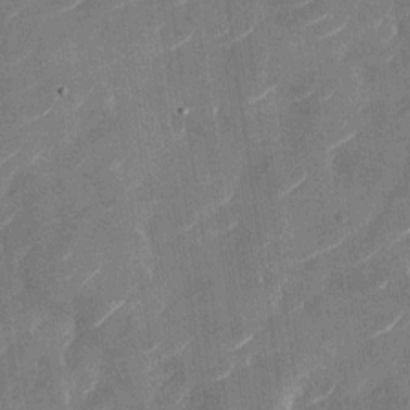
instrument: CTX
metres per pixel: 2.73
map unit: Nhu
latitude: -28.8219
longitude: -72.8191
